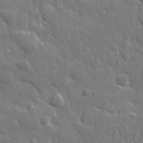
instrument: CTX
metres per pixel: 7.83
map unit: lHvf
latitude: 34.8380
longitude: -88.0444
